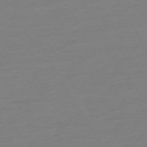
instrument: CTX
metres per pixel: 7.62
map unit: Ap
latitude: -74.4251
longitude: -68.9703
